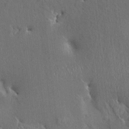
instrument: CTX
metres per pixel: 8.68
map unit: HNhu
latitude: 4.0444
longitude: 6.6707
